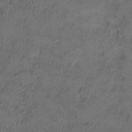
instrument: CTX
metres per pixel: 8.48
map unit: HNhu
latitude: 3.8772
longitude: 7.0297
